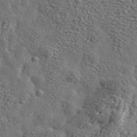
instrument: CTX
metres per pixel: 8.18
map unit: eHh
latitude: 36.0633
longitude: -80.6113
